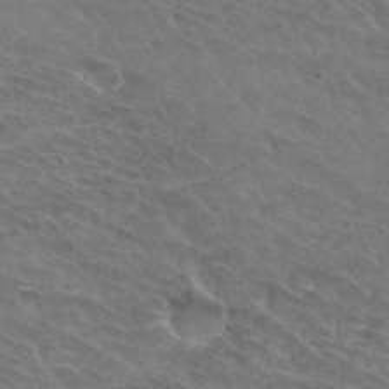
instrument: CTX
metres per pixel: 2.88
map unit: Hto
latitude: 32.4034
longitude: -45.8205
